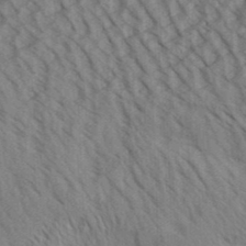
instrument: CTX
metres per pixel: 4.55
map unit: Aa
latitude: 30.2523
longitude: -138.4790
